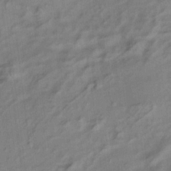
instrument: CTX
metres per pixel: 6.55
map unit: HNhu
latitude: 7.3860
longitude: 15.3321
